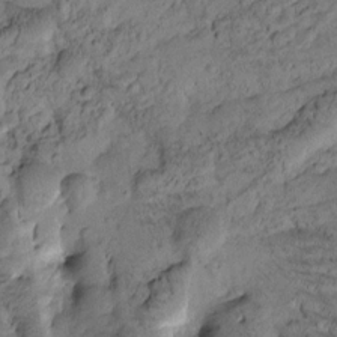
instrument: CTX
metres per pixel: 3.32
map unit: Htu
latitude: -3.7477
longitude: 173.3887
